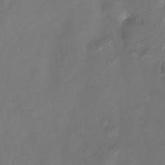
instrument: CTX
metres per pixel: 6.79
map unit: Htu
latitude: -14.2740
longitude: -45.4048
